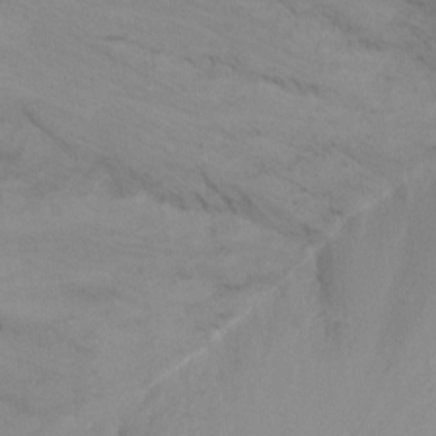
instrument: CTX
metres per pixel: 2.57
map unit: Ht
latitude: -10.1417
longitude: -37.6694
